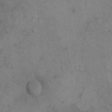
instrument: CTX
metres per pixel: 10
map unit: eHh
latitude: 15.5183
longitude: -67.6505
